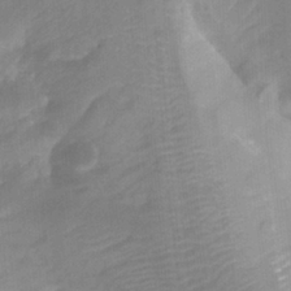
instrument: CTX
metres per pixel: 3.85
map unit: Ht
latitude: -4.2928
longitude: -61.9717
